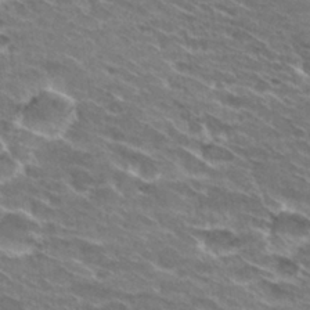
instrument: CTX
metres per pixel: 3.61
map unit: Hto
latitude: 29.9528
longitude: -42.9136
